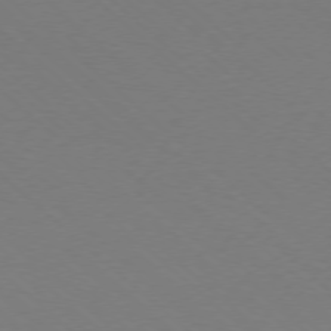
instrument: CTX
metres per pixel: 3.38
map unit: Ap
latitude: -78.0283
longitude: -91.2537
